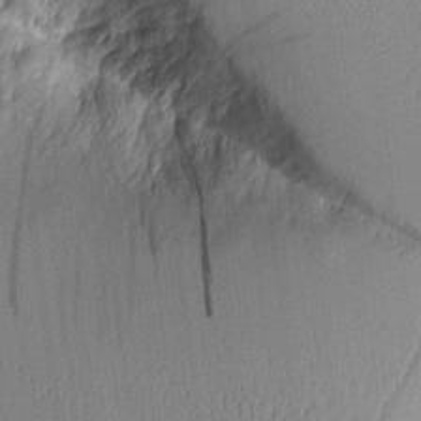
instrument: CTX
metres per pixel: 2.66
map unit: Aa
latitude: 10.5735
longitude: -128.3278
